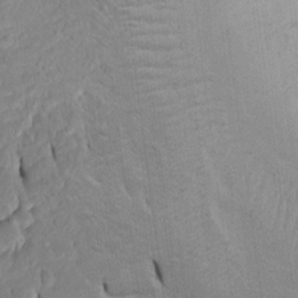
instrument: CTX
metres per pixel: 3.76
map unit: Htu
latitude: -5.2376
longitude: 151.0675
